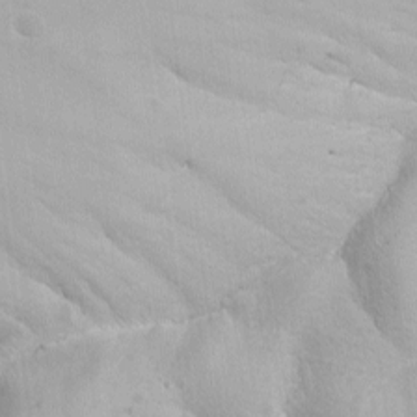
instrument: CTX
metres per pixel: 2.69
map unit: Ave
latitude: -10.9731
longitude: -120.5924
